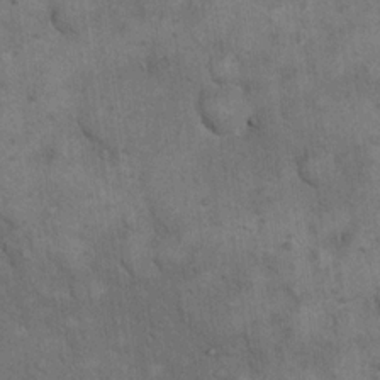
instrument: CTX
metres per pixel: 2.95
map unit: eHh
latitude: 17.8205
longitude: -63.4805
